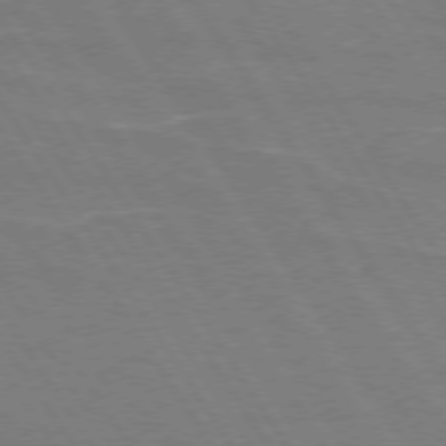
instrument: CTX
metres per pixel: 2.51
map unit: lApd
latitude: 73.9906
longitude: -56.3278
